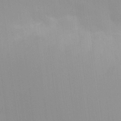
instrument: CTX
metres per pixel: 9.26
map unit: HNhu
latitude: 6.0255
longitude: 8.3873
